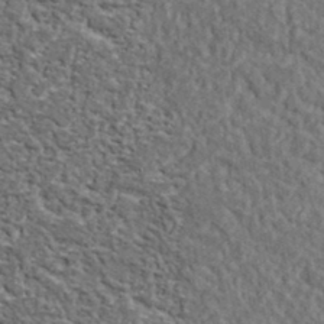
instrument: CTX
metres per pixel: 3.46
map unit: lHvf
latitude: 37.8395
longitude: -90.1200
